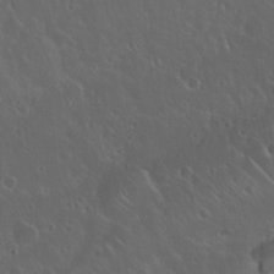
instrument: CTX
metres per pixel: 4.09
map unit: Nhu
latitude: 23.3671
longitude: -62.6491
